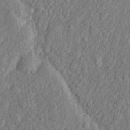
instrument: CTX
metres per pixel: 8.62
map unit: lHvf
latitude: 23.4615
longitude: 142.9163
